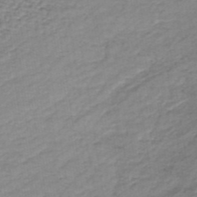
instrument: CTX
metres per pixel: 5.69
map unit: lHb
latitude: -35.7289
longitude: 60.1795
